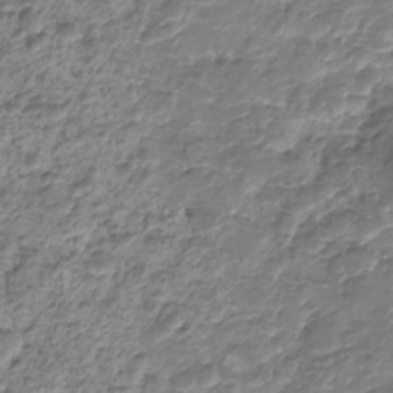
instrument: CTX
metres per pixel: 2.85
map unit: HNhu
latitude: -21.5210
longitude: 84.8408
